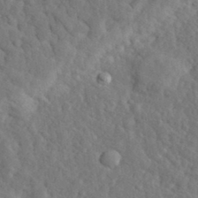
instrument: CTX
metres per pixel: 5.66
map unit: eHh
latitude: 34.4034
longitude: -78.3468
